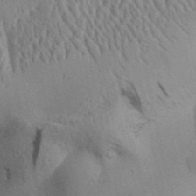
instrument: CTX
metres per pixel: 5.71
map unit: Aa
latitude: 31.8206
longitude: -142.8191
